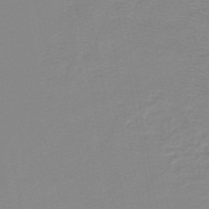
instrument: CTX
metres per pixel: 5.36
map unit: lHb
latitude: -44.4251
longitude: 55.6533
